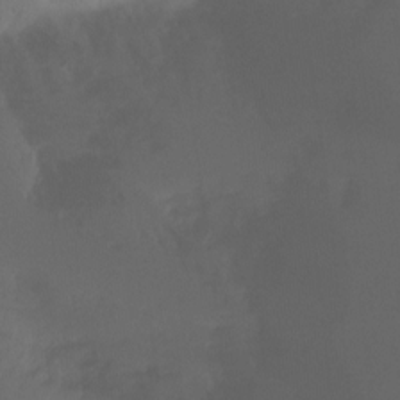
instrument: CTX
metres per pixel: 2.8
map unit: Ht
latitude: -15.9745
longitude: -42.9136
